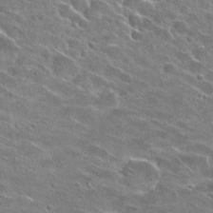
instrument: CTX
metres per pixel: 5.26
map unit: Hto
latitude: 26.0633
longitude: -42.8380
